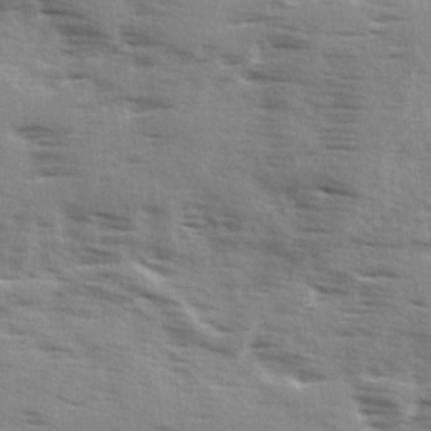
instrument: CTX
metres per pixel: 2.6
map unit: Ave
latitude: 1.6882
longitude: -110.6869
